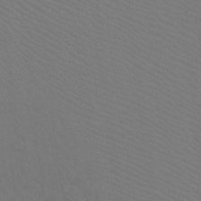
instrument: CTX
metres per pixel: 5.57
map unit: Ht
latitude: -9.2565
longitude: -38.4412
